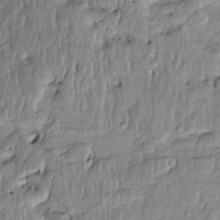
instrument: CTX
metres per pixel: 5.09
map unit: Htu
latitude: -6.1606
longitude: 154.7274
